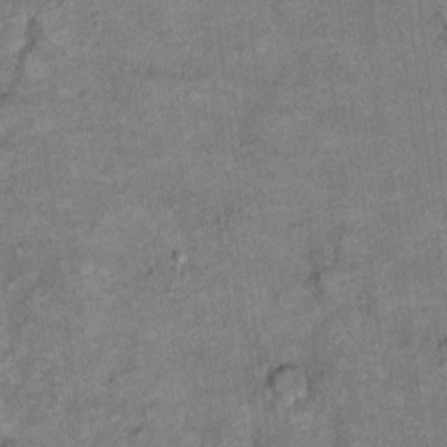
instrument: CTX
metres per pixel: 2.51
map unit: Hto
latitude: 8.3656
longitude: -36.2144
